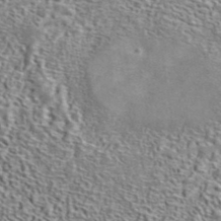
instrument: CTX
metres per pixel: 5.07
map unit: ANa
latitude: 40.8191
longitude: 17.6533
